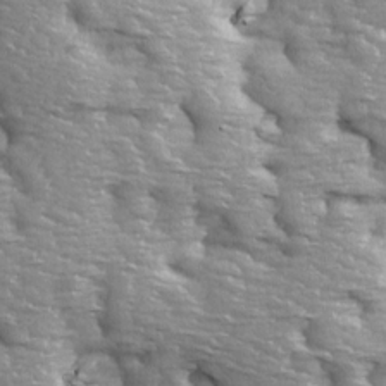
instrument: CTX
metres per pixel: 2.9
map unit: Ave
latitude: 14.1200
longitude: -104.7247
